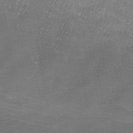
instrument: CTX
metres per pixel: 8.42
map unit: Ave
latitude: -7.4832
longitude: -122.9514
